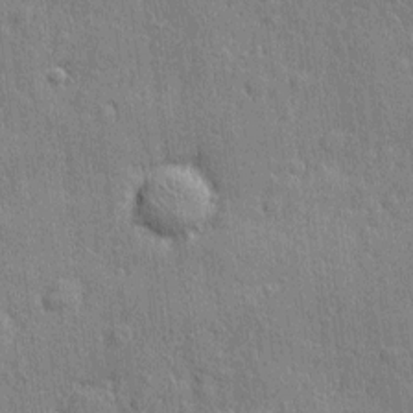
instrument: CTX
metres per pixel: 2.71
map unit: eHh
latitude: 4.3278
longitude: -75.4615
